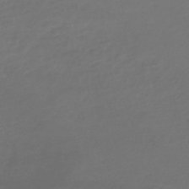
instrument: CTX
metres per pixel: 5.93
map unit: lHb
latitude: -42.5573
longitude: 68.6140
